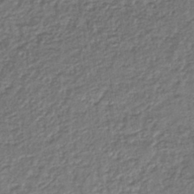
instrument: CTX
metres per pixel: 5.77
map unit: lHb
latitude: -41.6911
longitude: 69.7666
